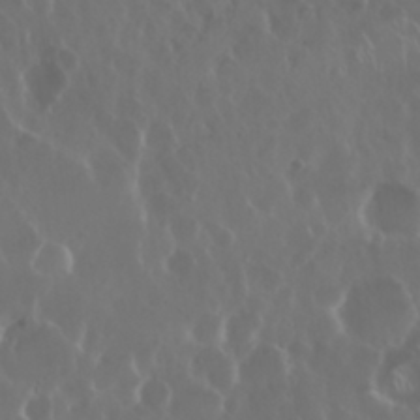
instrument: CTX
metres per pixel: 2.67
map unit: Nhu
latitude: 29.5182
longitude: -60.0444
